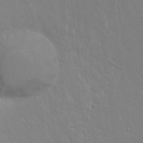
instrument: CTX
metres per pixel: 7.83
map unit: eHh
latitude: 21.8206
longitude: -58.3467
